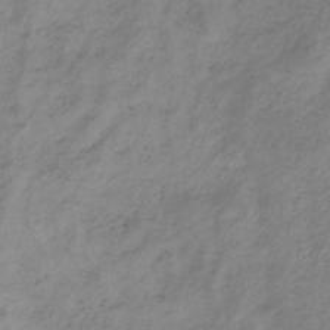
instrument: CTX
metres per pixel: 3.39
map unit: HNb
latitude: -33.2943
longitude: 61.8989
